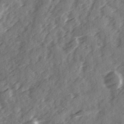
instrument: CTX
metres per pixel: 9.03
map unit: Ave
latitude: 19.1025
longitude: -130.9703
